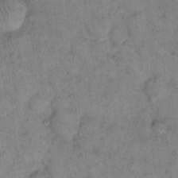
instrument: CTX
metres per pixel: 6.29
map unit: eHh
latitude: 15.4616
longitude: -65.1025
